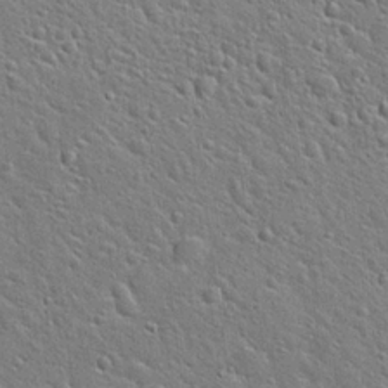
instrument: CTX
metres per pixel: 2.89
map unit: Hto
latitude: 22.1011
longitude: -51.0080
